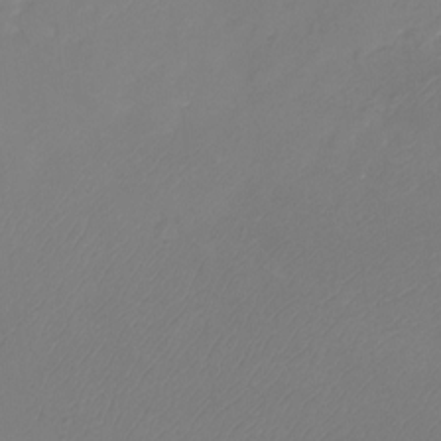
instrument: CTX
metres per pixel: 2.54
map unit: Htu
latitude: -13.9367
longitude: -49.3671
